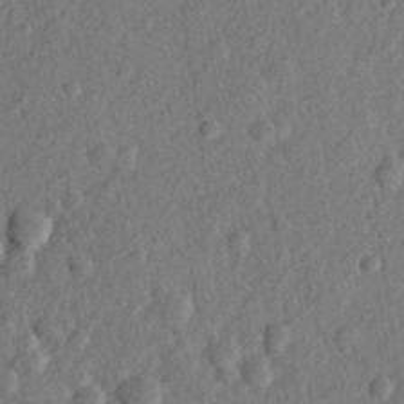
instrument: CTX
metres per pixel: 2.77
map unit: lHvf
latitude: 23.5371
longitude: 144.1795
